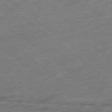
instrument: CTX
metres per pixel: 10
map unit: Hpe
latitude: -79.0675
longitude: -15.5560
